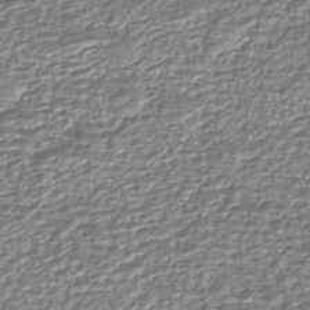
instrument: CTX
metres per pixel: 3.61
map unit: eHh
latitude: -43.2375
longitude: 122.4440
